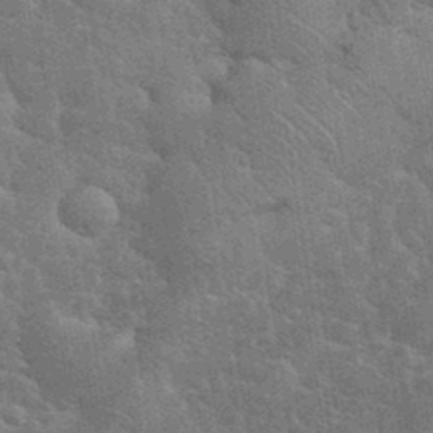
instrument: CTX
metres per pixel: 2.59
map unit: eHh
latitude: 35.5182
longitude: -65.5749
